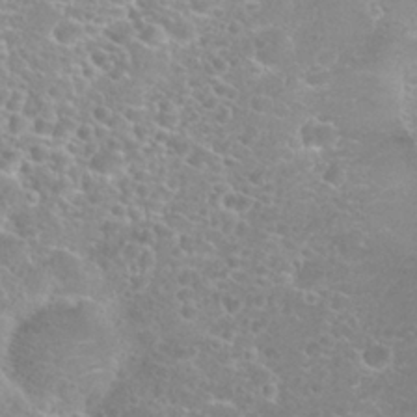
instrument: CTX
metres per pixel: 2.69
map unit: Nhu
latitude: 25.6882
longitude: -51.3103
